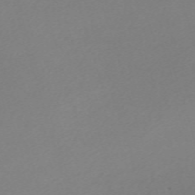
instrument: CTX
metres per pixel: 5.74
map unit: eHh
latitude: -62.0850
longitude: 52.8408
